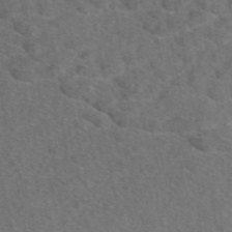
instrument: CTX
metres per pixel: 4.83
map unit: eAb
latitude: 48.4034
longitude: 106.6519
